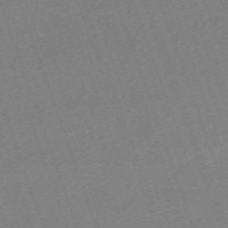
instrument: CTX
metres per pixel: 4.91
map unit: eHh
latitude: -64.6330
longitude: 51.0297
